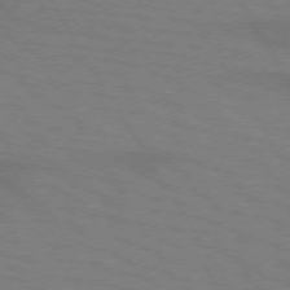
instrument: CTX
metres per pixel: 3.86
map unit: lApd
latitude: 72.4034
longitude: -57.6127
